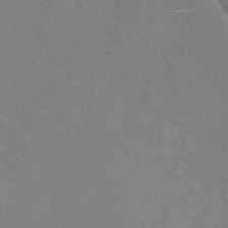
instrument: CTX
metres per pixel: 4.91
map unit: Htu
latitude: -12.1228
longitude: -72.0822
